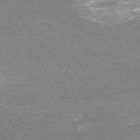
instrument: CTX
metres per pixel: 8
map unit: Ap
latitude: -75.6911
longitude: -74.4412
